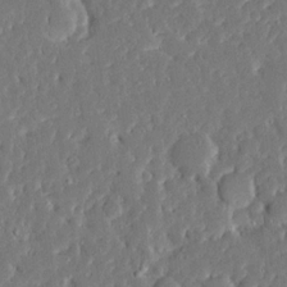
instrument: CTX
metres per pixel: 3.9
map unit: Ave
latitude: 16.3278
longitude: -140.4034
